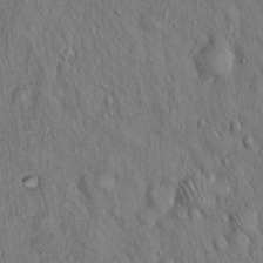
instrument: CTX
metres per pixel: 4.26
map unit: Hto
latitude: 15.9151
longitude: -58.8380
